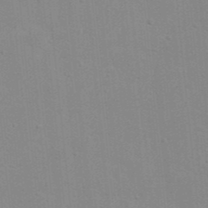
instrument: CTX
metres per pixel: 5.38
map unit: eHh
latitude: 21.0648
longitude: -64.0255
